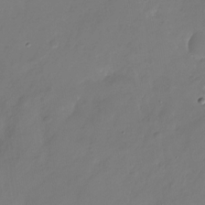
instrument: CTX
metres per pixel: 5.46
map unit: Nhu
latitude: -26.9352
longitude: -70.9891
